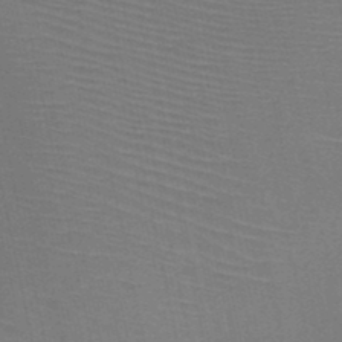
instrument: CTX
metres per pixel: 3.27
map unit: HNb
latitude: -46.7463
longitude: -41.5182
